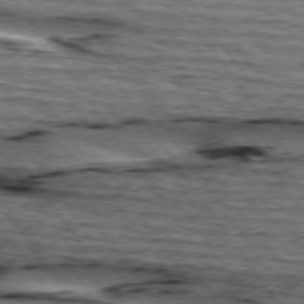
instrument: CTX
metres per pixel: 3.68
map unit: lApd
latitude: 74.6679
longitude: -73.3671
